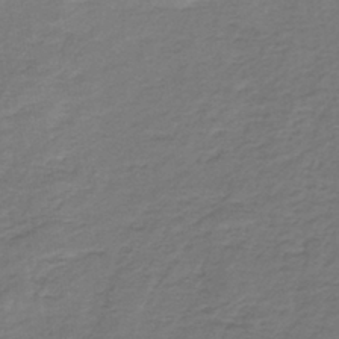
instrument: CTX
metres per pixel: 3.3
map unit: lHb
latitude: -39.4266
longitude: 71.9178
